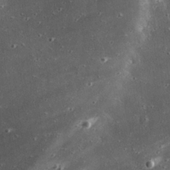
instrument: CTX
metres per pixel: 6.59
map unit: eHh
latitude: 24.0255
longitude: -90.2711
